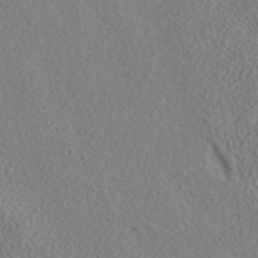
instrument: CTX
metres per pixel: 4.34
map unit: ANa
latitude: 38.8947
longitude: 20.6329
